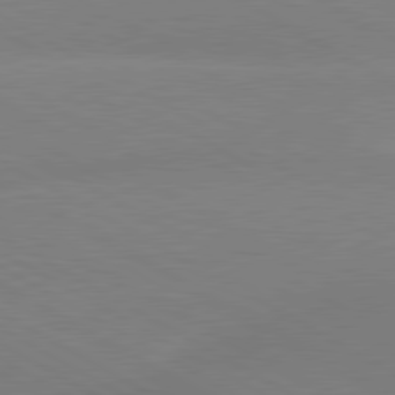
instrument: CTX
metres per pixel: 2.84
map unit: lApd
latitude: 80.4412
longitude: -146.9514
